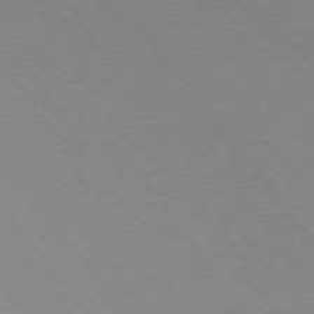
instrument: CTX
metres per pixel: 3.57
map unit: Ap
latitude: -74.7086
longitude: -75.1592
